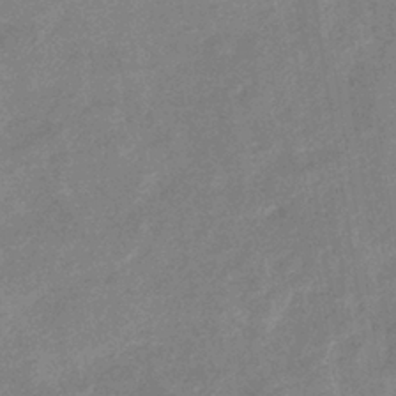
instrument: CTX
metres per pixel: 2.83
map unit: eHb
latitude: -37.5777
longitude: 77.1242
